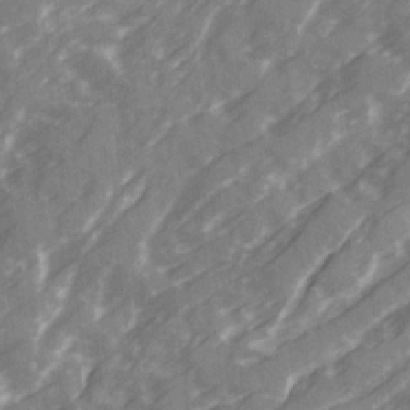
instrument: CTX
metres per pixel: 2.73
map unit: Ave
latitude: 19.9906
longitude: -130.9892
